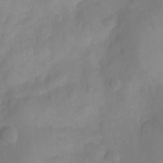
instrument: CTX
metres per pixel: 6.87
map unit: Htu
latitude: 2.9136
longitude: -21.9717
